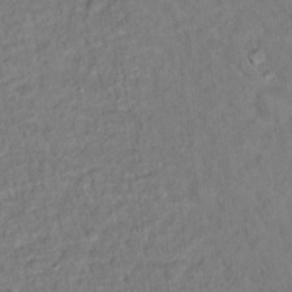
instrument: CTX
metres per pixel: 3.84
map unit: Ht
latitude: 15.4238
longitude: -36.8569
